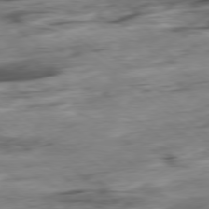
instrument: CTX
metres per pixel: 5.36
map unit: Hpe
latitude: -78.8408
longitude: -18.1955
